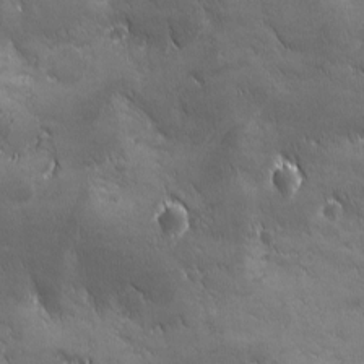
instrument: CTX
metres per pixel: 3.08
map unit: Ave
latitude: -7.0864
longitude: -121.7450
